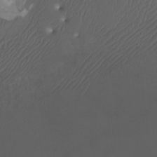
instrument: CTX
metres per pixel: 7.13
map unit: Htu
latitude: -11.5021
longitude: -74.1389
